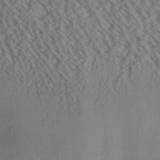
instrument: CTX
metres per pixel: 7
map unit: Aa
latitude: 25.9150
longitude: -134.4223
